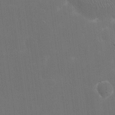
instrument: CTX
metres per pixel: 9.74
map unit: eHh
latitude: 20.2712
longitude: -68.3656
